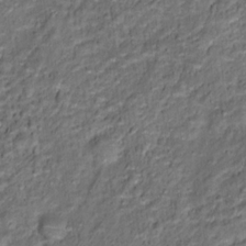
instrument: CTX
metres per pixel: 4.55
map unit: Hto
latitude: 15.9906
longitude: -40.0822
